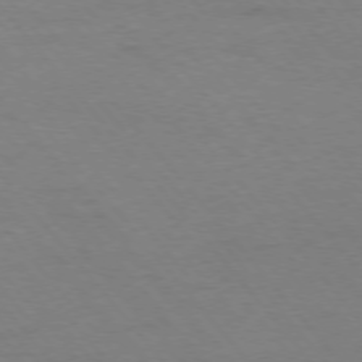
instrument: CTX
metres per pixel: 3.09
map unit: Ap
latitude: -76.6330
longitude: -88.8380
